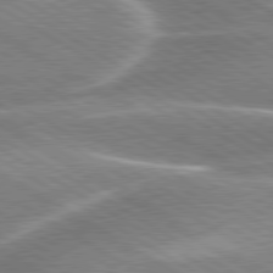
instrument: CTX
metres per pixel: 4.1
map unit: lApd
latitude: 80.0255
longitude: -120.3279
